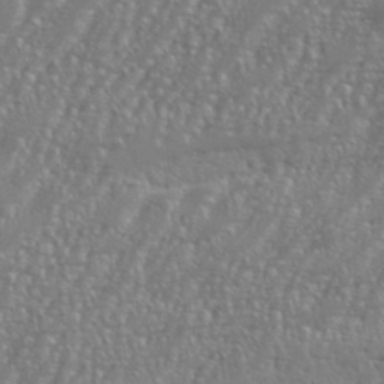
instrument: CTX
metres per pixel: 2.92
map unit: eHh
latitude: 35.6316
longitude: -132.5357
